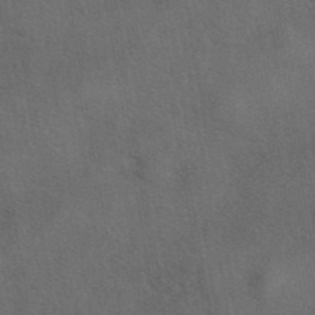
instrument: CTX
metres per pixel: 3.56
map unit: eAb
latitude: 42.1389
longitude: 108.2550
